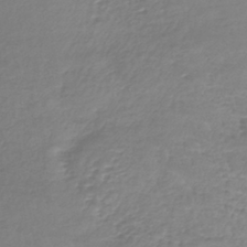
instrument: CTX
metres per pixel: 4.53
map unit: lHb
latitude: -40.3684
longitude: 70.2173
